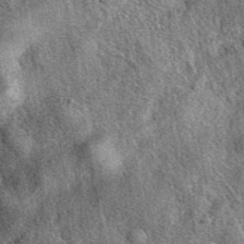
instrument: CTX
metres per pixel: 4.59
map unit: eAb
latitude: 39.9906
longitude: 107.5966
